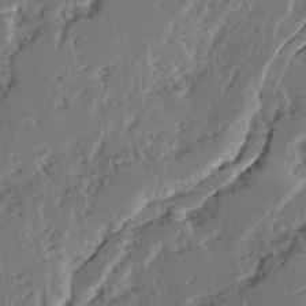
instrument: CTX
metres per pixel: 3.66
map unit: Ave
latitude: 14.6302
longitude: -136.8947
